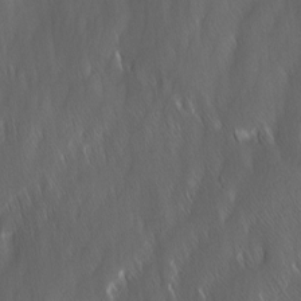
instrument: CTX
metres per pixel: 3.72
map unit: Ave
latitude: 9.6505
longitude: -105.2159
